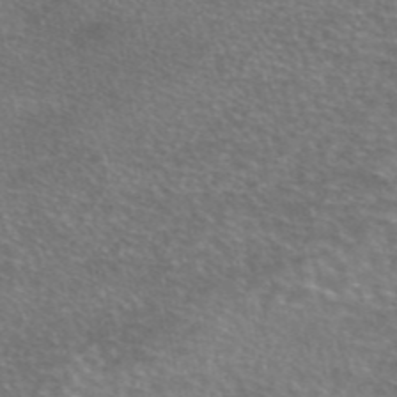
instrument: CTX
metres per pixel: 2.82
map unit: eAb
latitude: 45.7260
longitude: 106.3118
